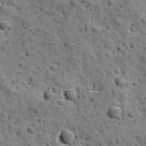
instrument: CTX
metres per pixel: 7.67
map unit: Ave
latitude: 11.1403
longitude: -105.2915
